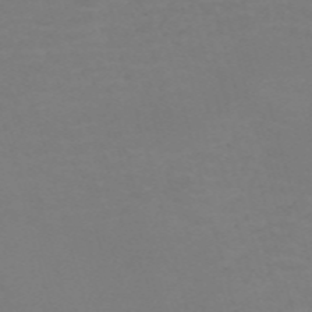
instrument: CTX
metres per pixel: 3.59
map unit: Nve
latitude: -59.1053
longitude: 60.5385
